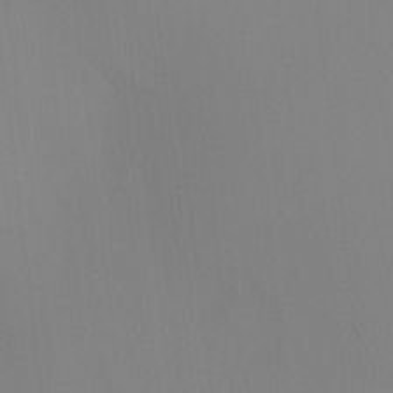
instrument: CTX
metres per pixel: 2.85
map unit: HNhu
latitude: 7.4426
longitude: 8.6518
